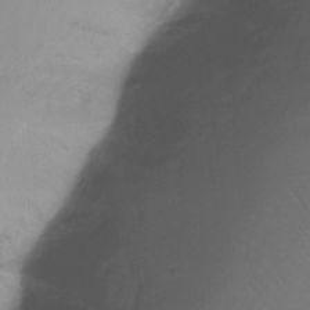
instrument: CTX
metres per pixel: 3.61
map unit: Ht
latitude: -15.6155
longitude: -45.5182
